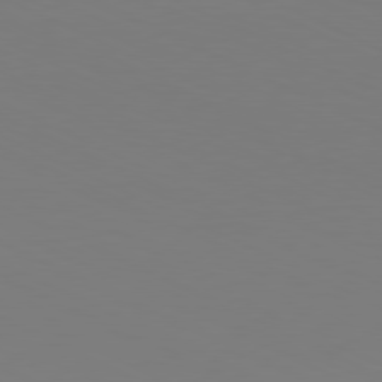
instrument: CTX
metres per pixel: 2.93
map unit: Hpe
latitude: -81.3321
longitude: 19.5777
